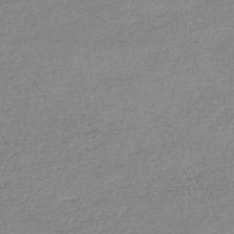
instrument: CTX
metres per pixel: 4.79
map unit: HNb
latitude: -46.1039
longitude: -35.5371
